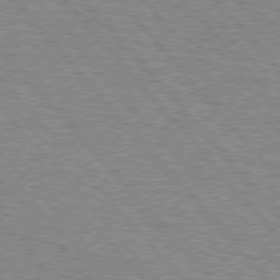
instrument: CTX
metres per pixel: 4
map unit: lApd
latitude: 75.7072
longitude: -75.8017
